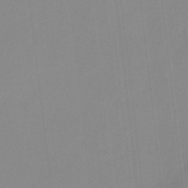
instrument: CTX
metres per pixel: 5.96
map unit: HNb
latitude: -34.1795
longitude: 57.6344
